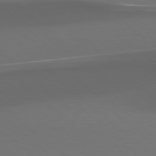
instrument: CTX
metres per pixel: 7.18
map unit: Hpe
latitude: 77.8961
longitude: -165.3104
